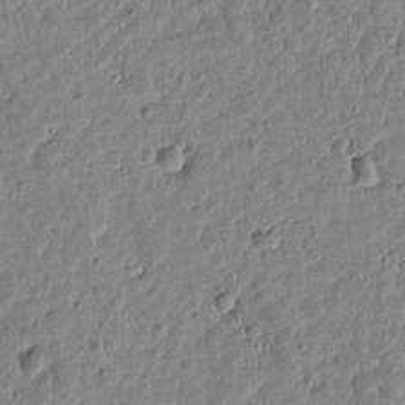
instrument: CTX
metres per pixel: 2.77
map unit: Htu
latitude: 2.0444
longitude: -178.6302
